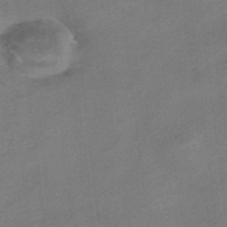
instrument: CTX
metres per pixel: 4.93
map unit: HNhu
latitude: -41.0297
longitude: 103.7100
